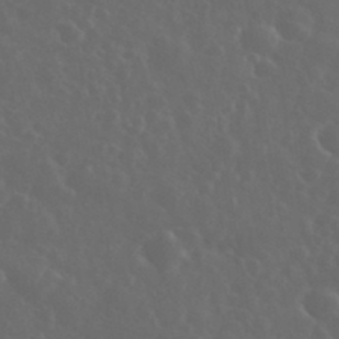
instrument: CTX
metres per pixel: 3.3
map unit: eHh
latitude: 34.4412
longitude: -60.1200
